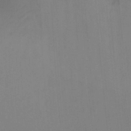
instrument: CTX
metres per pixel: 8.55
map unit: Ht
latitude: -8.6140
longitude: -31.4994
